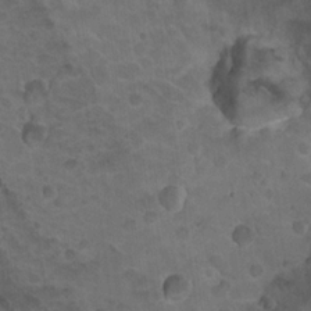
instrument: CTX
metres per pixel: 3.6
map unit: Nhu
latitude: 18.5545
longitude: -32.3845
